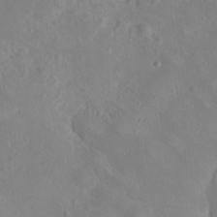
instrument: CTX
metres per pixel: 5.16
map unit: Hto
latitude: 17.7261
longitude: -39.1970
